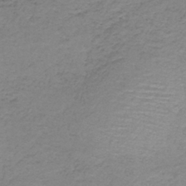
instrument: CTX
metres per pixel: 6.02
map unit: HNb
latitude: -37.0864
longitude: 53.6532
